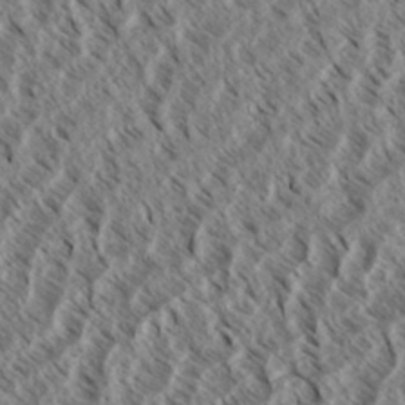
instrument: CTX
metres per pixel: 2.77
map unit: eHh
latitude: 34.5923
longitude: -139.4237
